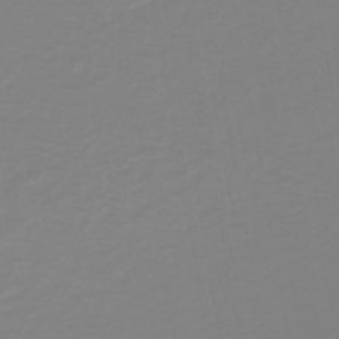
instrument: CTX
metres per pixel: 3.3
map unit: lHb
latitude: -41.5021
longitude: 63.6344
